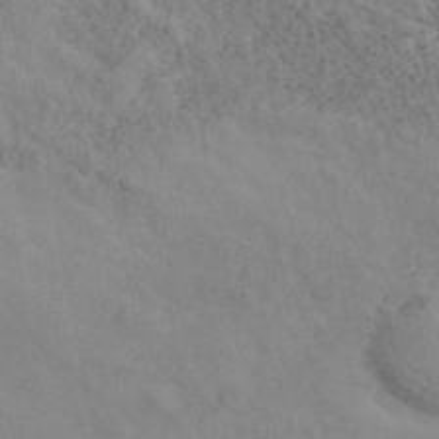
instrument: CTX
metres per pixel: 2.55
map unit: ANa
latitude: 45.7261
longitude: 36.8786
